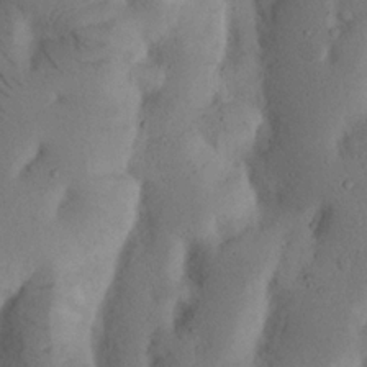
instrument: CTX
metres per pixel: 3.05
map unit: Nhu
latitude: 18.8191
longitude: -75.7450
